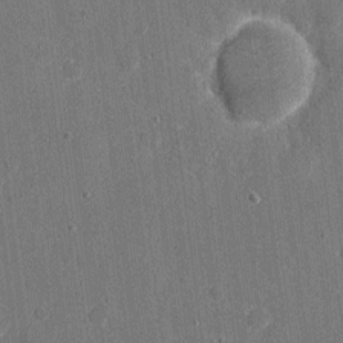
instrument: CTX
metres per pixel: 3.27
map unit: eHh
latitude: 6.9136
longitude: -67.7071
